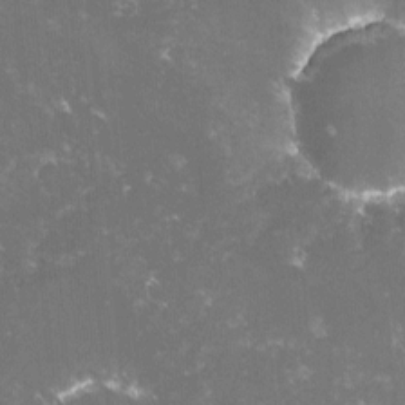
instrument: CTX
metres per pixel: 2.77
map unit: lHvf
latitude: -15.5588
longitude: -101.7072
